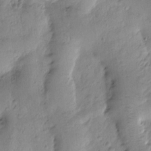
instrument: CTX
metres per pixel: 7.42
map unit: Htu
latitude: -0.1039
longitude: 174.8596
